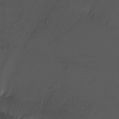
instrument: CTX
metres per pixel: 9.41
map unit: Nhu
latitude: -4.0850
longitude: -93.4993
